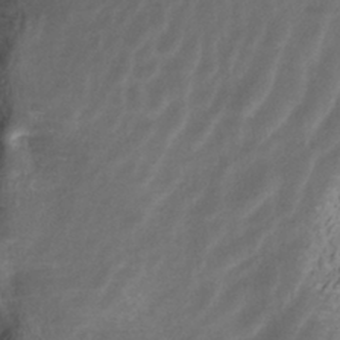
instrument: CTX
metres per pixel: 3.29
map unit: ANa
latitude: -41.4265
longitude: 105.3131
